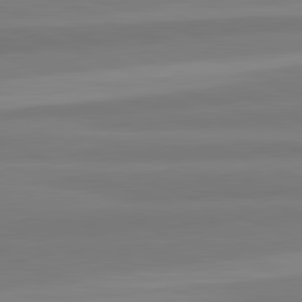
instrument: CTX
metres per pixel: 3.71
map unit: lApd
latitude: 82.3656
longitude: 176.9542
